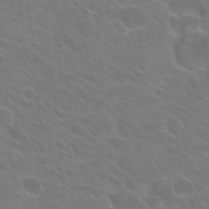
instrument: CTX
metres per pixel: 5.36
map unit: Hto
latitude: 23.9528
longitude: -36.9136
